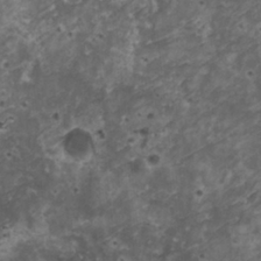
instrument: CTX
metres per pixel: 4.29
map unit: HNhu
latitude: 3.2159
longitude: 3.8422
